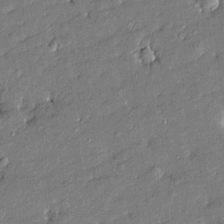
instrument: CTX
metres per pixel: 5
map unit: Htu
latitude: -8.0661
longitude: 176.9353
